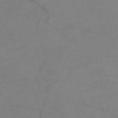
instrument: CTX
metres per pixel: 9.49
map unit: Nve
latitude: -58.1794
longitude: 51.1998
